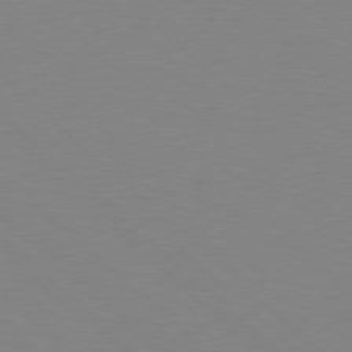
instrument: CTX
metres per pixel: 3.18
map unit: Hpe
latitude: 78.5546
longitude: -164.6113
